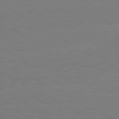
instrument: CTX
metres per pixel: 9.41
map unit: lApd
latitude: 80.5357
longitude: -127.9906
